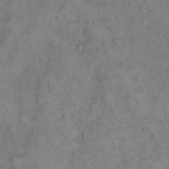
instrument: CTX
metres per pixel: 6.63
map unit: eHh
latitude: 16.7624
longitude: -62.4601
